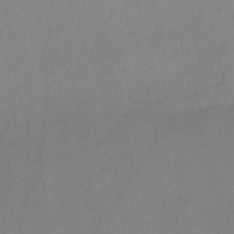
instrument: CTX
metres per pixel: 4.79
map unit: HNb
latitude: -46.2361
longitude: -39.3104
